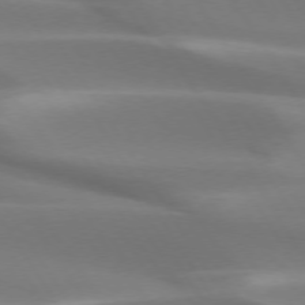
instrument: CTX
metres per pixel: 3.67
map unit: lApd
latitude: 73.5183
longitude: -50.6868
